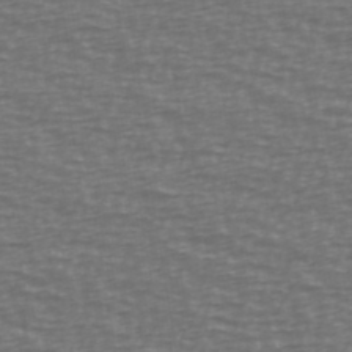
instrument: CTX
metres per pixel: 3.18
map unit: Ave
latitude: 38.9514
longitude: -113.4048
